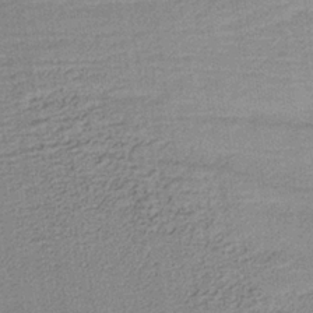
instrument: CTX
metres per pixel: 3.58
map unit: lHb
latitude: -34.9542
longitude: 66.0094
